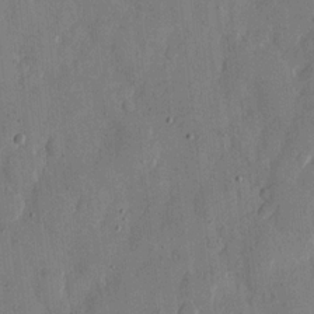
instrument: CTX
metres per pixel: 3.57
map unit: eHh
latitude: 12.4601
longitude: -68.0444
